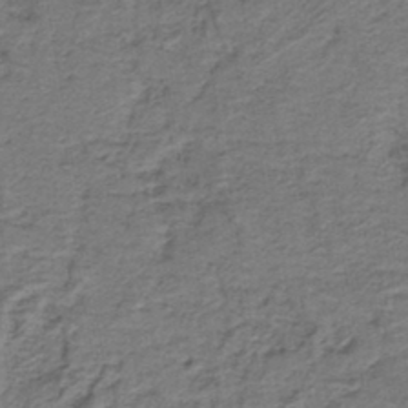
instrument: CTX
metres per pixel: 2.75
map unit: lHb
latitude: -41.9367
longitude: 53.2942
